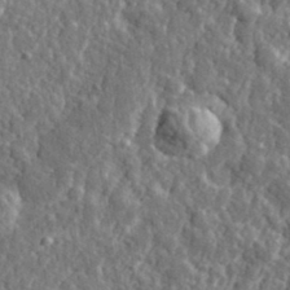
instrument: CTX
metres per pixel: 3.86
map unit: eHh
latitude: 35.4237
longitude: -80.4034
